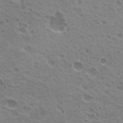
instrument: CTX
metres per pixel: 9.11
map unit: Hto
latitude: 20.7058
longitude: -31.7828
